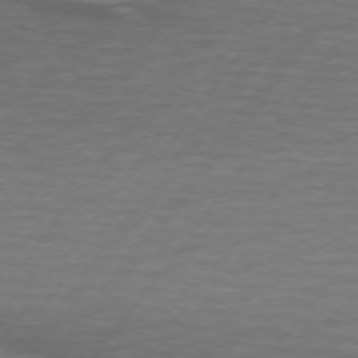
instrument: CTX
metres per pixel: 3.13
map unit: lApd
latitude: 74.3278
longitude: -78.5168
